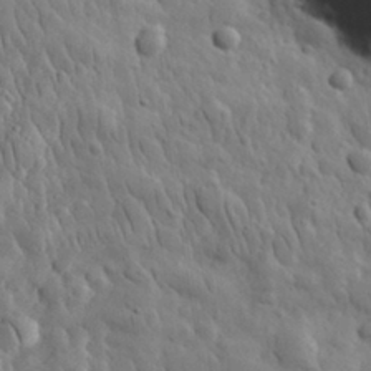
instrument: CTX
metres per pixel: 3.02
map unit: eHh
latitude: 31.9339
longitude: -73.8584
